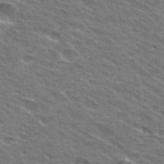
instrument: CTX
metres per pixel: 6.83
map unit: Hto
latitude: 31.1404
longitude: -45.0647
